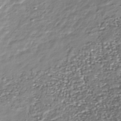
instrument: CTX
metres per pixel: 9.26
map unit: Nhu
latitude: -40.0094
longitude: -82.7435
